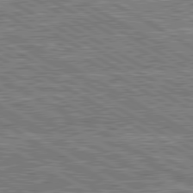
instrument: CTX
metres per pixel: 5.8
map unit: lApd
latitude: 80.6679
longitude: 172.2172
